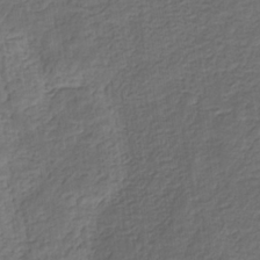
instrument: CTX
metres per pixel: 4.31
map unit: eHb
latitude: -32.0661
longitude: 72.9730
